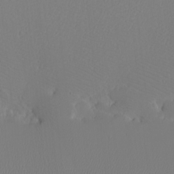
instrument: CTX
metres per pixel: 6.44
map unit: eHh
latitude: -7.9178
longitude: -70.9325
